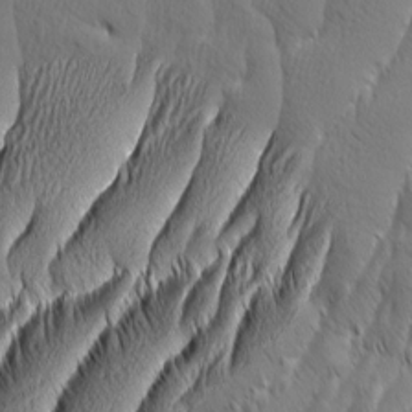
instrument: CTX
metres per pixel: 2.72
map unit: Aa
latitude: 8.1956
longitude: -130.2712
